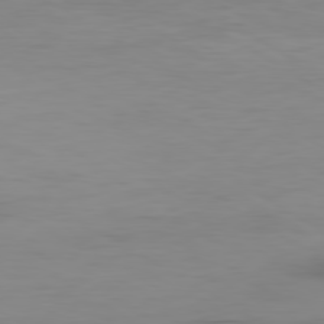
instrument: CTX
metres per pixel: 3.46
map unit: Ap
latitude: -79.6155
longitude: -77.5938
